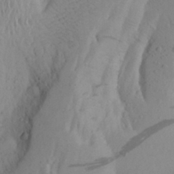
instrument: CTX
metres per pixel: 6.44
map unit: Aa
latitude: 26.4034
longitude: -147.7828
